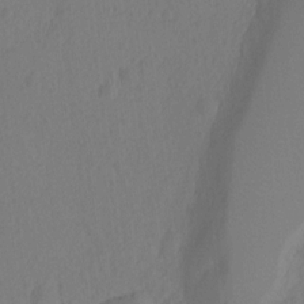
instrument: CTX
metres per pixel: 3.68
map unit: Ht
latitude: -11.0487
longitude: -27.4615
